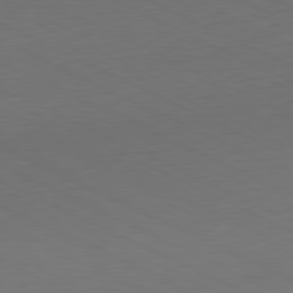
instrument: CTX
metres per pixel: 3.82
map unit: Ap
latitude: -81.3321
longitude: -69.8017
